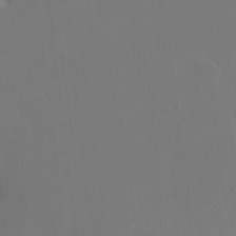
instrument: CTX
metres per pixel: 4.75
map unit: HNhu
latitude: 6.8947
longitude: 4.3873
